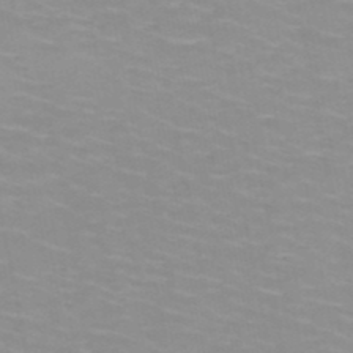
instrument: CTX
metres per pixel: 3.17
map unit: HNb
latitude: -48.0661
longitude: -46.8191
